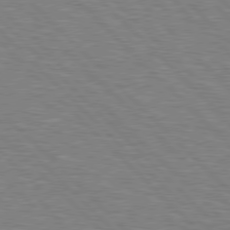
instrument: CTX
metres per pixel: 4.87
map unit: Hpe
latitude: 77.1592
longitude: -151.6316
